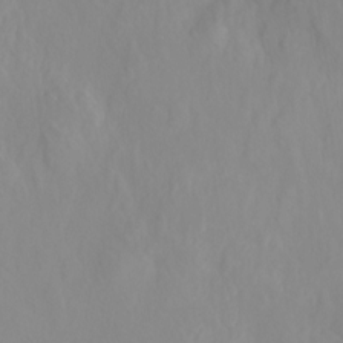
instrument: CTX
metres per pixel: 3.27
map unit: Htu
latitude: -4.9352
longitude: 138.1795
